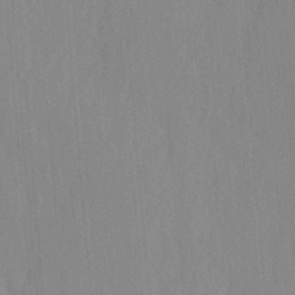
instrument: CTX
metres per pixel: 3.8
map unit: Ave
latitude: -0.9731
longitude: -113.1970
